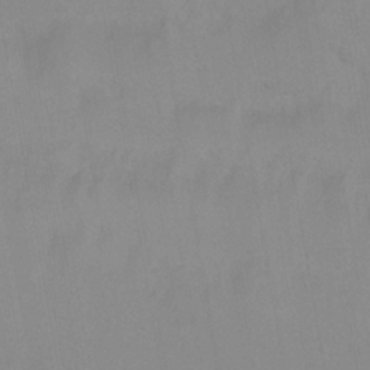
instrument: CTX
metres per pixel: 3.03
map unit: Nhu
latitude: 22.7057
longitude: -68.3278
